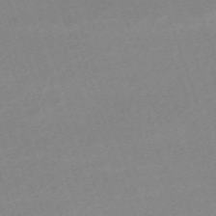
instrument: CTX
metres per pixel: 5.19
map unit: eHh
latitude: -64.6330
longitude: 50.3117
